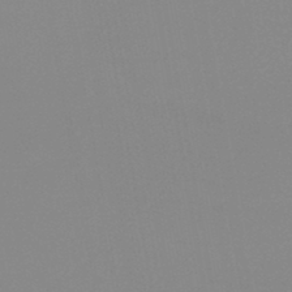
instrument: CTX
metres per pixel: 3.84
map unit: HNb
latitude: -45.4265
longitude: -44.7435
